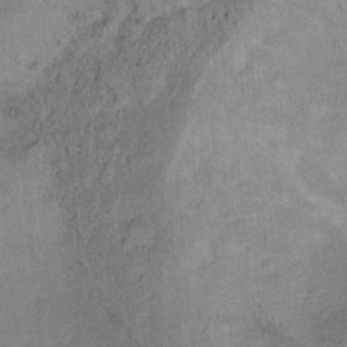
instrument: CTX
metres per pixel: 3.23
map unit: Hto
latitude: 6.4412
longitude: -37.7261
